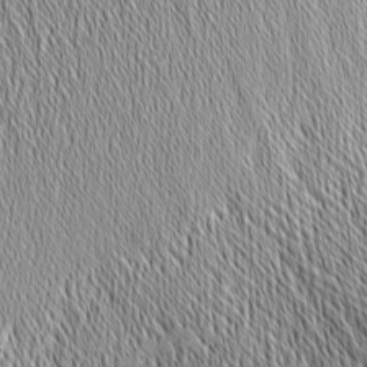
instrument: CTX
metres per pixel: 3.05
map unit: Nhu
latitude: -4.4818
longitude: -150.3656
